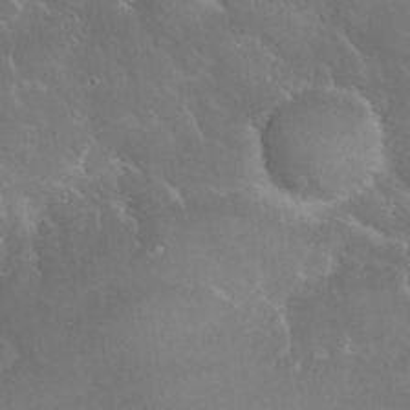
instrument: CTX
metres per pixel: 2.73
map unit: Nhu
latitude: 28.2711
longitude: -66.1766
